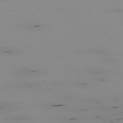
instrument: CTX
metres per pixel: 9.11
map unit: Hpe
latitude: -75.2187
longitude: 3.4454
